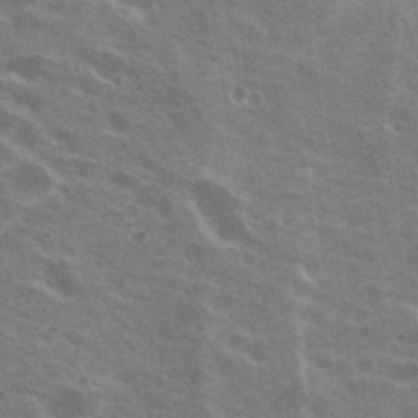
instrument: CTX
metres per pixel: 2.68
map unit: Nhu
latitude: 19.9150
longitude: -30.7247
